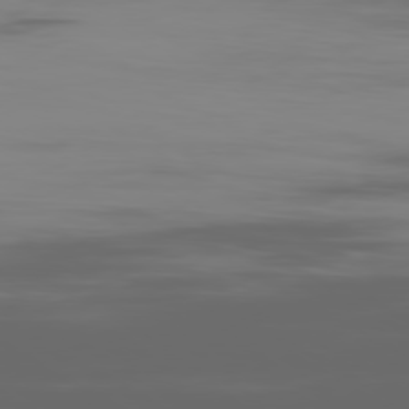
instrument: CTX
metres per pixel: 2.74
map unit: Ap
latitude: -80.3684
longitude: -59.0081
